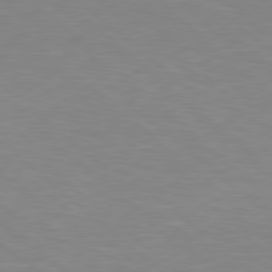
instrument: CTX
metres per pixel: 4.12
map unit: Hpe
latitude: 78.5168
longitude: -150.5356
